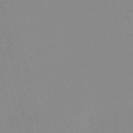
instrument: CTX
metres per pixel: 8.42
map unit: HNb
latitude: -56.0283
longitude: -42.5546
